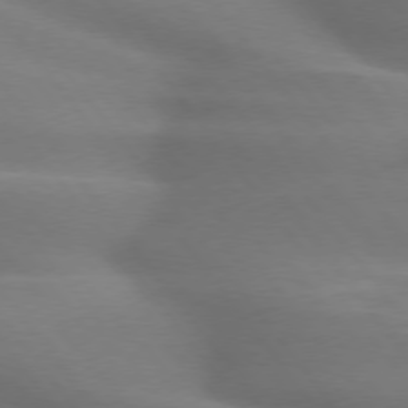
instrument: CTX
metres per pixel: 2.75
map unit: lApd
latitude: 75.2159
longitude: -60.2144
